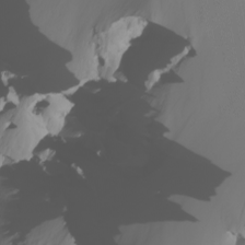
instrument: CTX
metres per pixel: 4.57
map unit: Nhu
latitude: -6.1417
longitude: -93.7449
